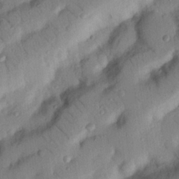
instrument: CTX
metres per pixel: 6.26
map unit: Nhu
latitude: 22.1200
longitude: -75.5371
